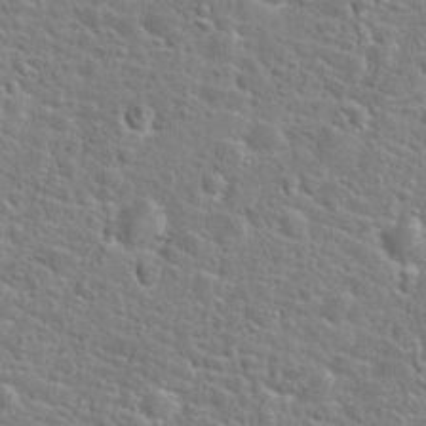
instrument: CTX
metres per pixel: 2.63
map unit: Hto
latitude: 24.7057
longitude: -49.1214
